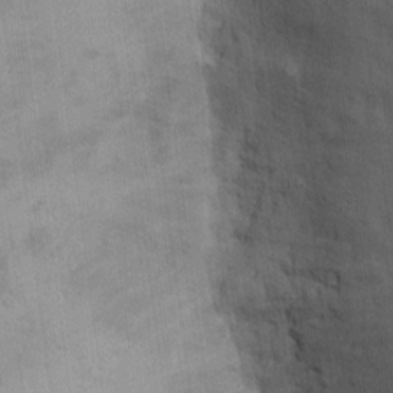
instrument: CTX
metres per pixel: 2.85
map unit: Hto
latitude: 13.7261
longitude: -61.4426
